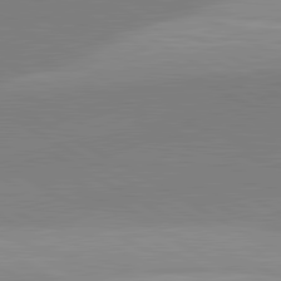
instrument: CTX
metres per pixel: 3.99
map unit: lApd
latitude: 81.7261
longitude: 135.6533
